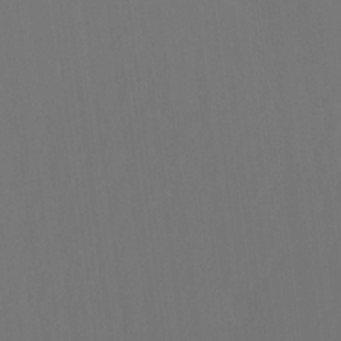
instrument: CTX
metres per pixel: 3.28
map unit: Ht
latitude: -15.2565
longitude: -42.1956
